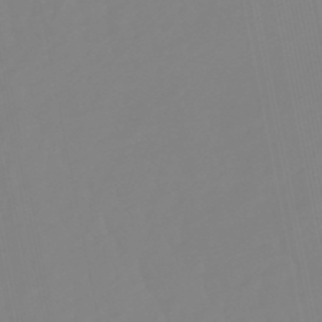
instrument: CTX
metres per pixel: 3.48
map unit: eHb
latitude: -48.5196
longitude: 85.3509
